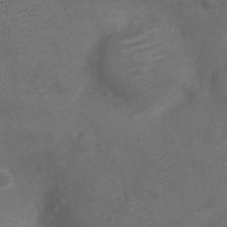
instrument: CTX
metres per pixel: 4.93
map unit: Nve
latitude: -20.0283
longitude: 106.1228
